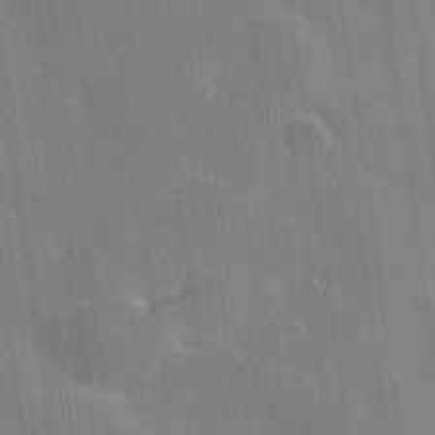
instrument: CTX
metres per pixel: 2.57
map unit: Hve
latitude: 28.6868
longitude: 146.2172
